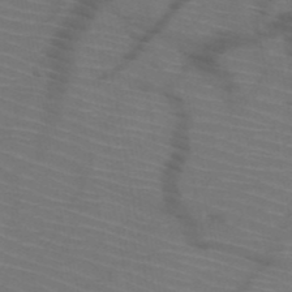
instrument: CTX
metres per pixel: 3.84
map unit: HNb
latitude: -50.5007
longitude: -44.5357
